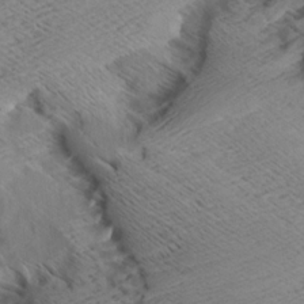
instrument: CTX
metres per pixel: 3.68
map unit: Aa
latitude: 8.5357
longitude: -140.4223
